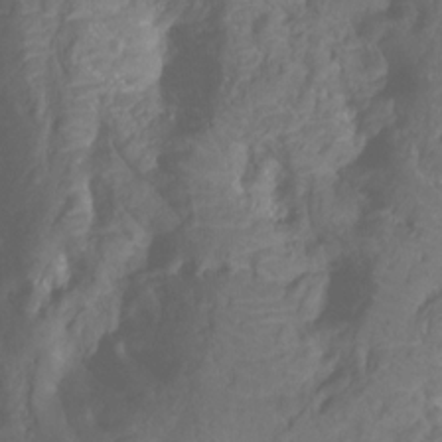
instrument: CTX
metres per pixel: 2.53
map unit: Nhu
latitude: -15.3888
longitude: -26.4979
